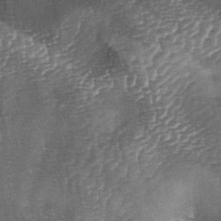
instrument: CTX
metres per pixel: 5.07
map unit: lAa
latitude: -4.7274
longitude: -128.4412
